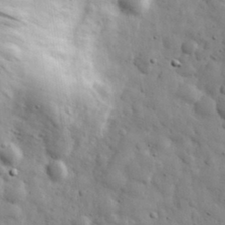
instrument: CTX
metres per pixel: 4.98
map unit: eHh
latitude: 31.1215
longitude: -73.6505
